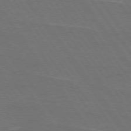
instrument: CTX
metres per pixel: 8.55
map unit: lApd
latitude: 74.9136
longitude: -56.8191
